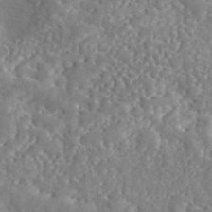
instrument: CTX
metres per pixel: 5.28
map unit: eAb
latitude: 45.1592
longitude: 128.6708
